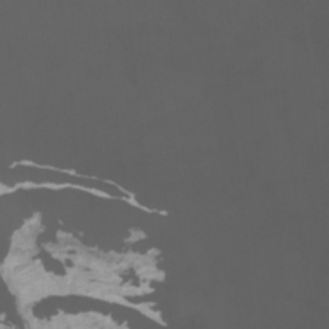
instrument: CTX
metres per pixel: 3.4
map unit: Htu
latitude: -11.4643
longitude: -74.4034
